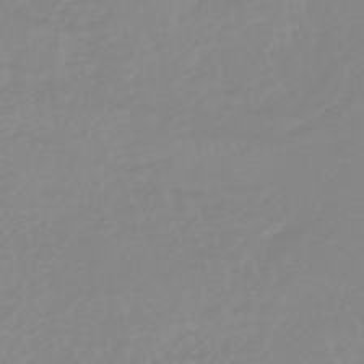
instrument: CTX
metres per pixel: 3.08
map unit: lHb
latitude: -44.0661
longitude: 79.1620
